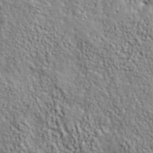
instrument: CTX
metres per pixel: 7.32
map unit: lHvf
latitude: 39.0458
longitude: -90.4223
